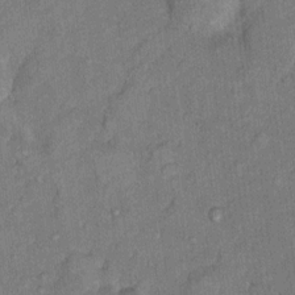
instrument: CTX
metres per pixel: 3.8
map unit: Hto
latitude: 7.8583
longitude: -37.0648
